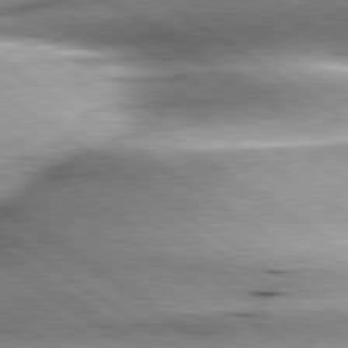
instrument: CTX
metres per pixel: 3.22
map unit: lApd
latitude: 79.9339
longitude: -141.2159
